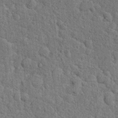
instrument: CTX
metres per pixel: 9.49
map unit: Hto
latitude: 15.3860
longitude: -34.3278
